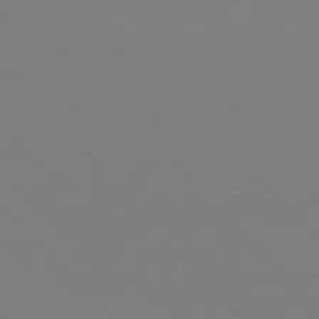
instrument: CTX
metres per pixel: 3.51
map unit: Ap
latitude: -79.7477
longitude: -56.7057
